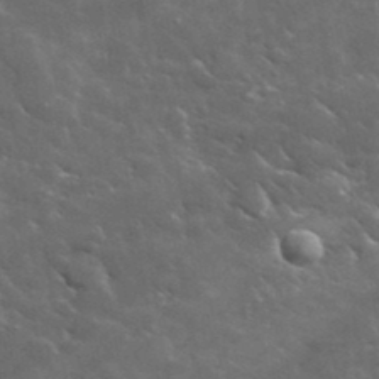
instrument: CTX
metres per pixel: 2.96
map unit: lHvf
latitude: 36.9514
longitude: -90.4034
